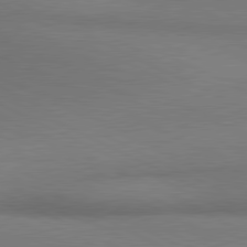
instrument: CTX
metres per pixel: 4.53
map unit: lApd
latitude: 80.9703
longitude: 161.9367
